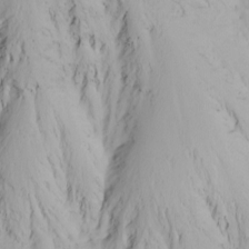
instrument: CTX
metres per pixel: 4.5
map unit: Nhu
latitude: -4.5951
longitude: -87.3670
